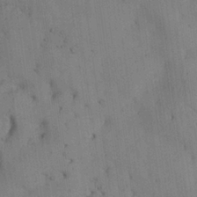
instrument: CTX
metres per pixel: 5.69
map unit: Aa
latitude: 25.3292
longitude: -137.6694
